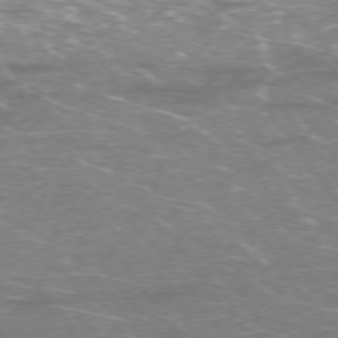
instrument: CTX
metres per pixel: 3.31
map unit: Ap
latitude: -75.4266
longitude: -75.1970
